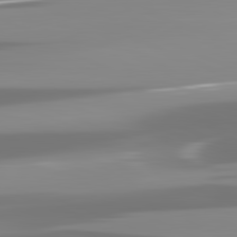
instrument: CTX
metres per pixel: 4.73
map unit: lApd
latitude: 82.1011
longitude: -138.1578
